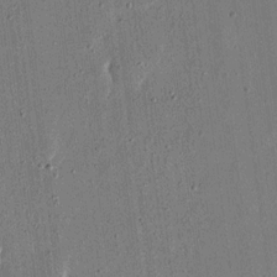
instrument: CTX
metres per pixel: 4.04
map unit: eHh
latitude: 16.3845
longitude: -70.4979
